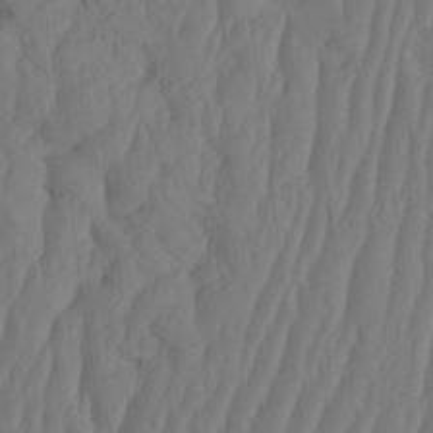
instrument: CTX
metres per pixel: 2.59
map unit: HNhu
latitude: -1.9745
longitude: 14.0283
